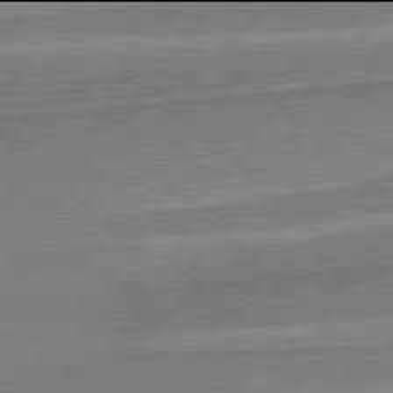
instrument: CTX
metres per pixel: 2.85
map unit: lApd
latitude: 81.9906
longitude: 167.2565
